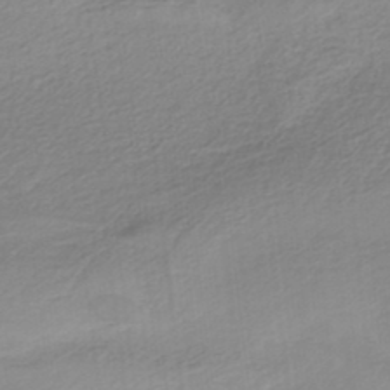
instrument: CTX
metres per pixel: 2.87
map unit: HNb
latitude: -36.3495
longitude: 55.4643
